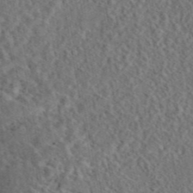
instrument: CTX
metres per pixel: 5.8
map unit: eAb
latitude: 43.9528
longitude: 114.3495
